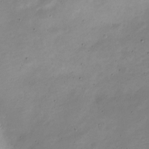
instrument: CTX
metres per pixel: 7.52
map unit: Nve
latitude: -22.2929
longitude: 105.4643
